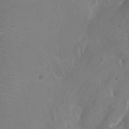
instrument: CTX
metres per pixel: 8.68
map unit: HNhu
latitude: 7.3293
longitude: -0.8191
